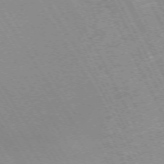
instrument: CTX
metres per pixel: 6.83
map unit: Hpe
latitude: -71.9556
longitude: 11.6533
